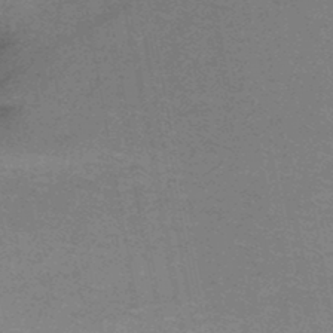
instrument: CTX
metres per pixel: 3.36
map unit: HNb
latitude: -47.9367
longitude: -39.8583
